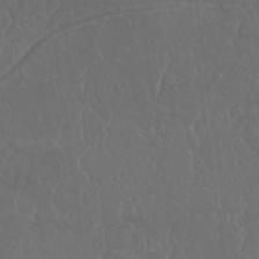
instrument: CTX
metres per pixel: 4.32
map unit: Nhu
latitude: 24.6112
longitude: -62.0255
